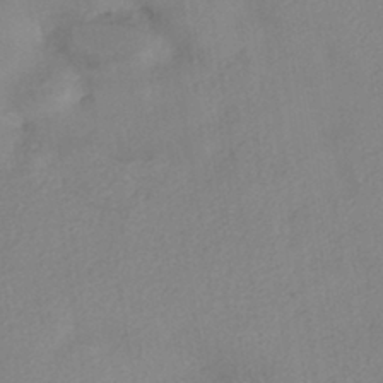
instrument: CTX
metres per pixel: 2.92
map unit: eHh
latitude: -41.5966
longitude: 119.1809
